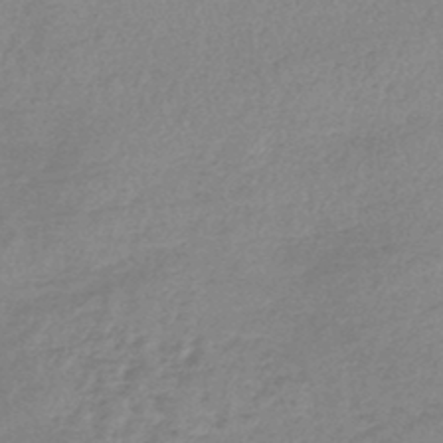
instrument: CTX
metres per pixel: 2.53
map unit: lHb
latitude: -44.5196
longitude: 69.6721
